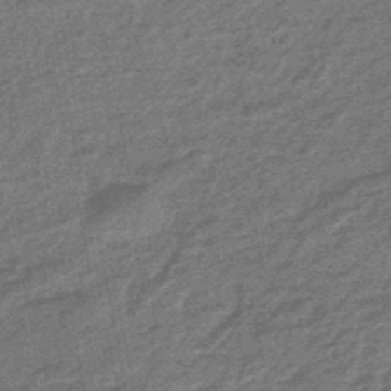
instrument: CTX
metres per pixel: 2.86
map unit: eHb
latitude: -45.8045
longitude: 88.9919
